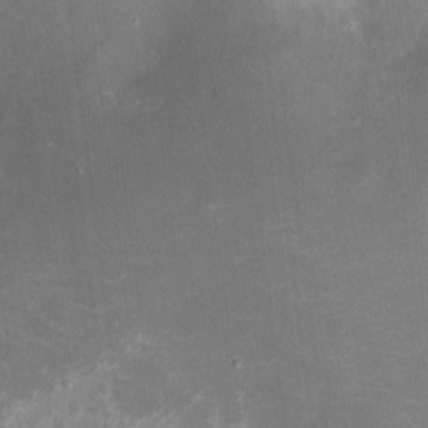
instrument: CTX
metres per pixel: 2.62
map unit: eHh
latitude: 5.0458
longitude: -69.3293
